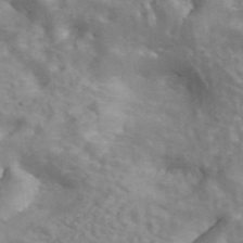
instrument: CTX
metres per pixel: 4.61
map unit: ANa
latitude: 45.9339
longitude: 26.7652
